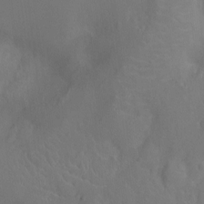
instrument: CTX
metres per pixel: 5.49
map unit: Nhu
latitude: -13.6911
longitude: -24.7624
